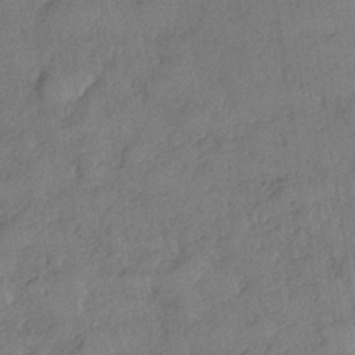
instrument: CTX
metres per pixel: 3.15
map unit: Nhe
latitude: -36.2550
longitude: -177.0080
